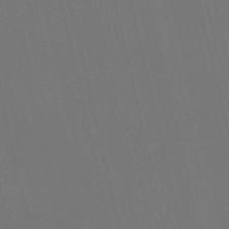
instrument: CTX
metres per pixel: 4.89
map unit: Nve
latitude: -59.5021
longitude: 61.0486
